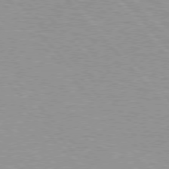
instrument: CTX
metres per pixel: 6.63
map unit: Hpe
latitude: 76.7813
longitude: -150.2900
